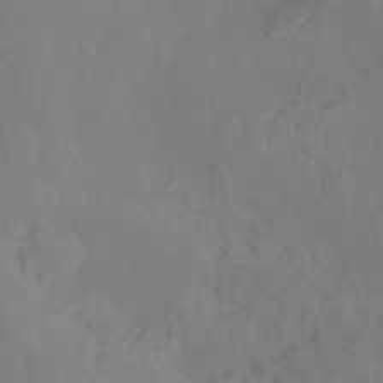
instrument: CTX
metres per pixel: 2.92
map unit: Hto
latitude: -13.8234
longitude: -43.3482
